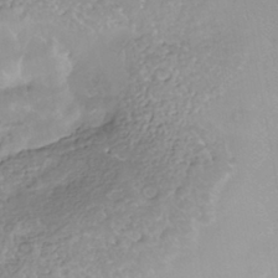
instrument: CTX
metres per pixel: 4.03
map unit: Nhe
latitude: -42.0661
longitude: -111.1214
